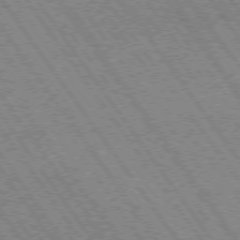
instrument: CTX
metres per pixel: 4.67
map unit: Hpe
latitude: 73.7639
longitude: -142.1011
